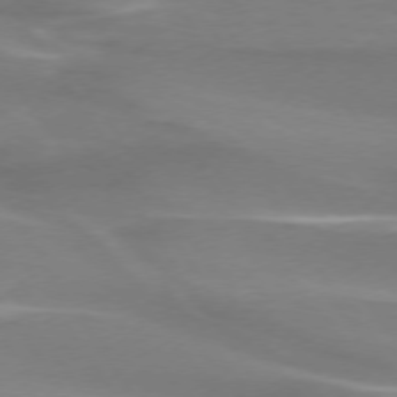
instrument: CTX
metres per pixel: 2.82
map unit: lApd
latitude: 73.9151
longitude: -61.7827
